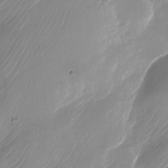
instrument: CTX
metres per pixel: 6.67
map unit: Nhu
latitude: -24.5574
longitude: -71.0647
